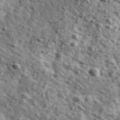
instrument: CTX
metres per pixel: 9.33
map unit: Ave
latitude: 41.4615
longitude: -107.7639
